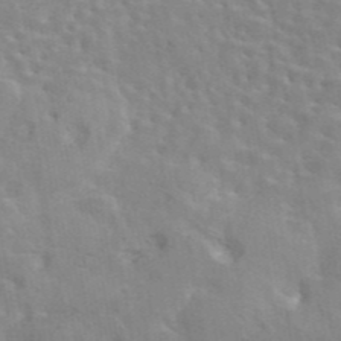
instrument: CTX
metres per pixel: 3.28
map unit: eAb
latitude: 44.1955
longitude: 113.3132
